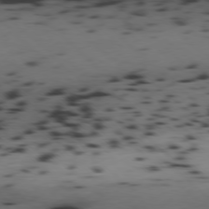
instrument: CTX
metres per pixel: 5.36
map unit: Hpe
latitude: -78.2550
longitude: -18.4223
